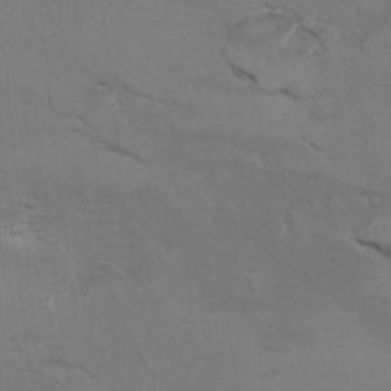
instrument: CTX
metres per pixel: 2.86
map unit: Hto
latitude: 9.2159
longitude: -35.4993
